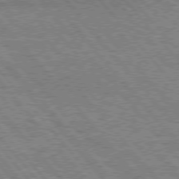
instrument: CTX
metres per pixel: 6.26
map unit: Hpe
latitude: 75.6316
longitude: -140.5167
